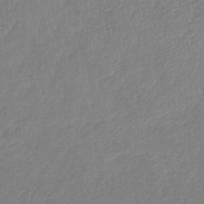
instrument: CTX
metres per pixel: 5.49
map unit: lHb
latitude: -42.1227
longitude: 74.4062
